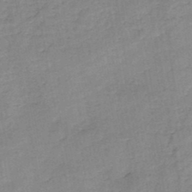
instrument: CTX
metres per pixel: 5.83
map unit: HNb
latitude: -46.1039
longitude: -37.9339
